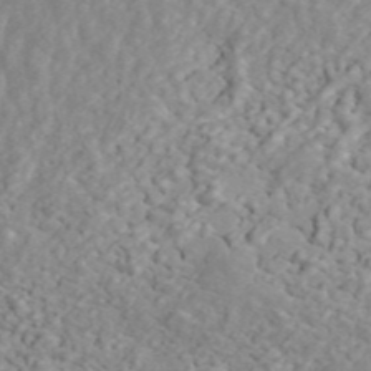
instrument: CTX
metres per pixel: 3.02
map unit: ANa
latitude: 44.9702
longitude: 23.4455
